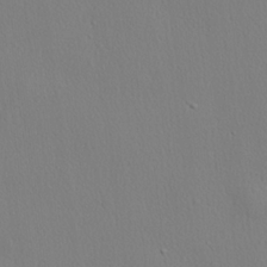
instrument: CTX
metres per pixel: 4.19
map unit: lHvf
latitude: 20.5357
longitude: 142.1605
